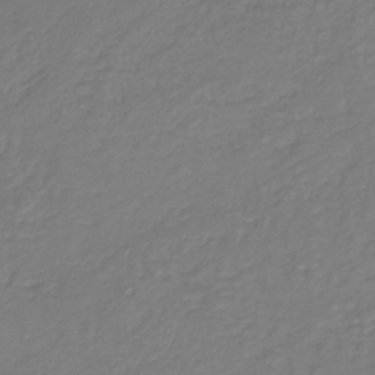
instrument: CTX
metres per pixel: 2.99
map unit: HNb
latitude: -35.6155
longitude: 51.2187
